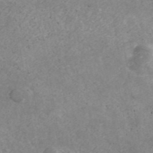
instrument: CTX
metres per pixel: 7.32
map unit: ANa
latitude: 43.8206
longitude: 24.1228
